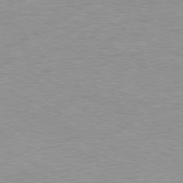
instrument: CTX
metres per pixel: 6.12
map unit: Ap
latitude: -78.5195
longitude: -72.2901
